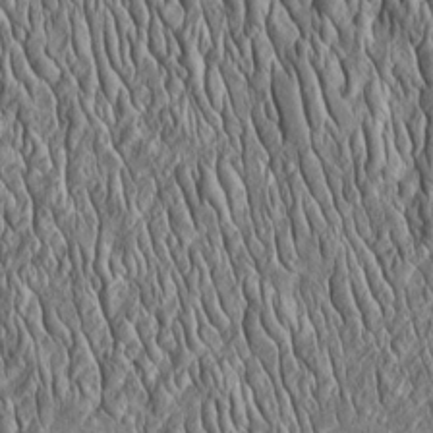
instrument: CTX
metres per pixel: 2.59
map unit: Htu
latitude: -4.5573
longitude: 157.2187
